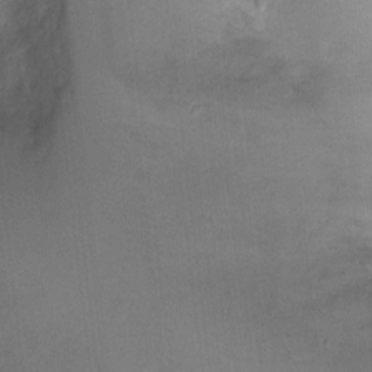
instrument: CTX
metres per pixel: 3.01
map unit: Ht
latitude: -2.2172
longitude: -33.0458
